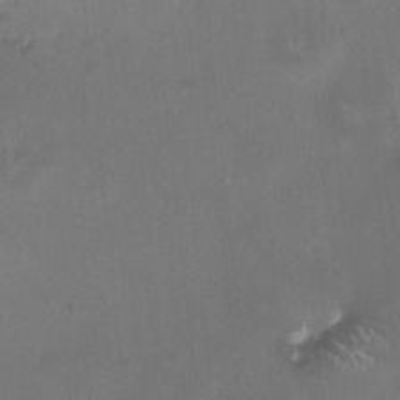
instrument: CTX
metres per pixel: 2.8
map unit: HNhu
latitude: 0.9702
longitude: -3.4426
